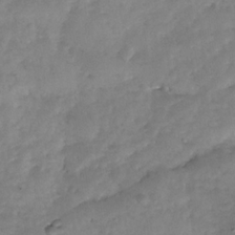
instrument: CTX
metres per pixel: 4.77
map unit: Nhe
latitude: -34.6896
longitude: -143.7639
